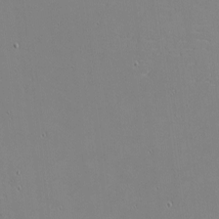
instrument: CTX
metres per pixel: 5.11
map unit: eHh
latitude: -3.0675
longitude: -80.6490
